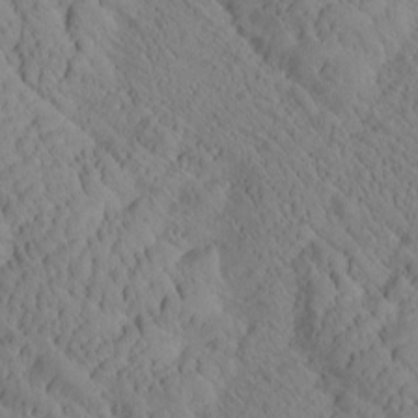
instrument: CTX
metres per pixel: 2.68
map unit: Htu
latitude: 1.1781
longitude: 176.0850
